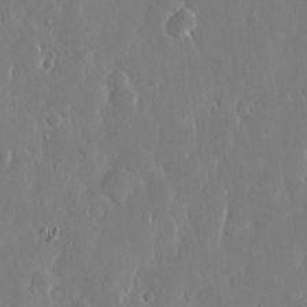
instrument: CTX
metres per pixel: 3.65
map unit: eHh
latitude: 13.6316
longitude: -71.5182
